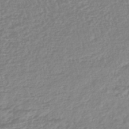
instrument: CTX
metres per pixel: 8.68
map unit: lHb
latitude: -44.7085
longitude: 78.3684
